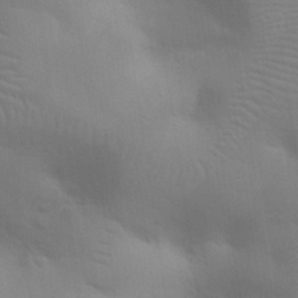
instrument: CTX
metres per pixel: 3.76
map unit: eHh
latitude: 30.7058
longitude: -70.0633
